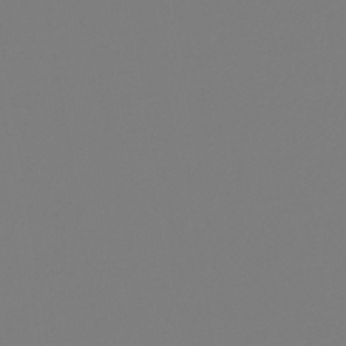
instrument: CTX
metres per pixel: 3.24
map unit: lHb
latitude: -46.6329
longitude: 72.2928
